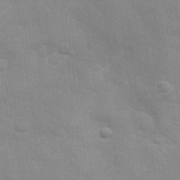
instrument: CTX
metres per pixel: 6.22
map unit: Nhu
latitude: 27.0459
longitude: -64.2711
